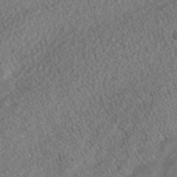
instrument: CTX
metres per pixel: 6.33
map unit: ANa
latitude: 42.4223
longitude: 23.7289
